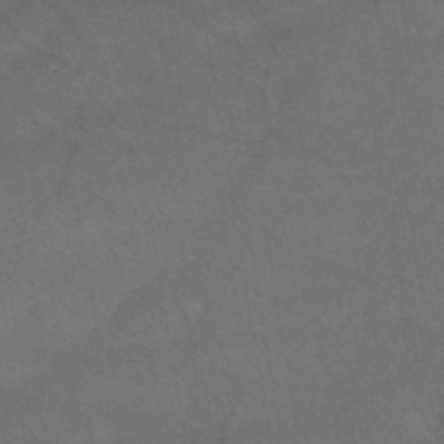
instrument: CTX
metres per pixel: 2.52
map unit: HNb
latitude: -44.9164
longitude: -37.0270
